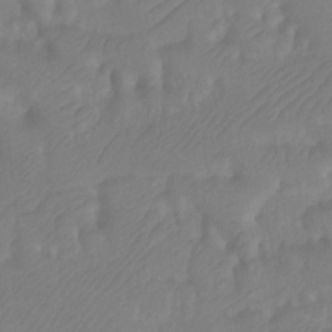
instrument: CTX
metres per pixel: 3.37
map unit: Ht
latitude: -9.8989
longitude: -34.3467
